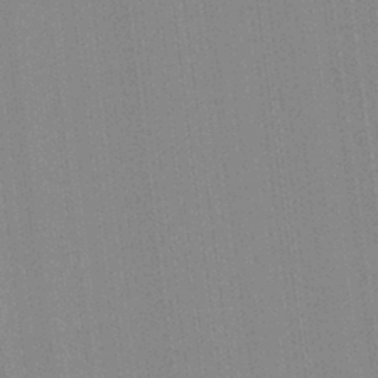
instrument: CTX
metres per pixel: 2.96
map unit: Aa
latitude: 28.1200
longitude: -147.3860
